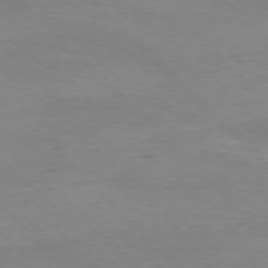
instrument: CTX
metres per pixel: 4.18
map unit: Ap
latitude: -77.5966
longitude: -82.4978
